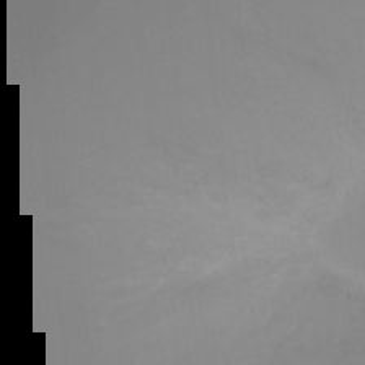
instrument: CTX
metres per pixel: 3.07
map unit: Ht
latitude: 2.6112
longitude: -23.0080
